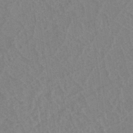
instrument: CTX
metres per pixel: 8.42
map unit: eHh
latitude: -39.8800
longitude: -27.3482
